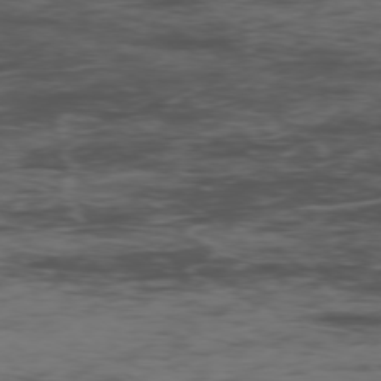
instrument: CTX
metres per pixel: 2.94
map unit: Ap
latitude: -76.5763
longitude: -83.0836
